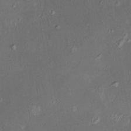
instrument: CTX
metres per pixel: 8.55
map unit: HNhu
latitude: 5.1214
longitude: 14.2362
